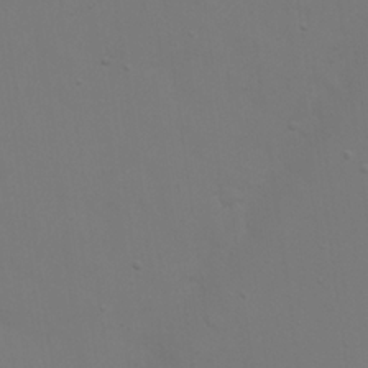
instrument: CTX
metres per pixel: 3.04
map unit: eHh
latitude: 23.3104
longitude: -65.5749
